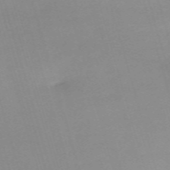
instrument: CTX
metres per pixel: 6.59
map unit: eHh
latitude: -61.4077
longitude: 50.8219
